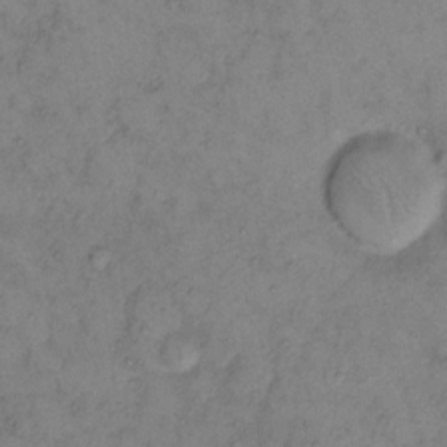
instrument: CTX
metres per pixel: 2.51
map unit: eHh
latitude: 11.6505
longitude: -62.7058
